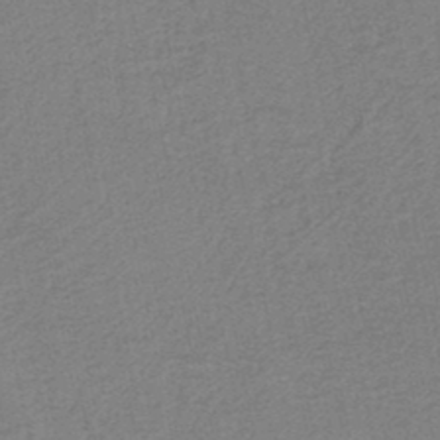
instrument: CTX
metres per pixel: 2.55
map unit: HNb
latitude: -38.4440
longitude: 54.6897
